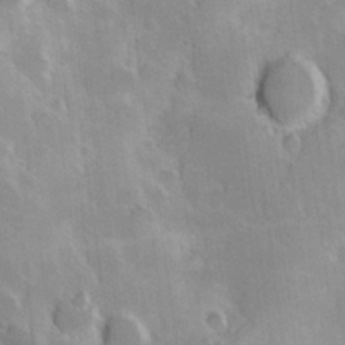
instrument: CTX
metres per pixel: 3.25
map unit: Hve
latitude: 23.7638
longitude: 147.3132
